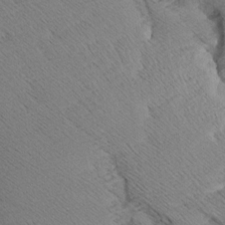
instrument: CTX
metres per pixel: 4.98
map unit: Aa
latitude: 7.8583
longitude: -140.1011
